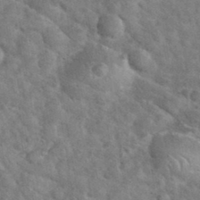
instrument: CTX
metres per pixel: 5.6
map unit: eHh
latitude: 36.9892
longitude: -65.7072
